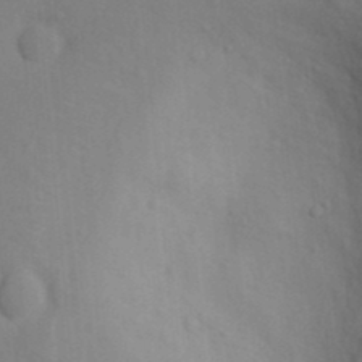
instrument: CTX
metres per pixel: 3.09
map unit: Nhu
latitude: 10.3090
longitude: -27.8206
